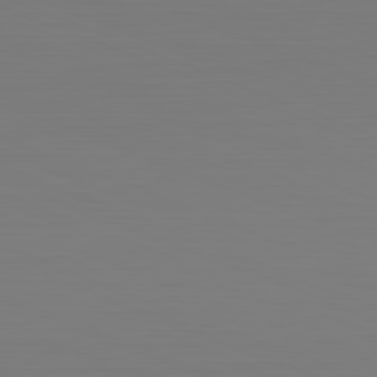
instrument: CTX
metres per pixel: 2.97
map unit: Hpe
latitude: -82.2550
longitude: 7.5021
